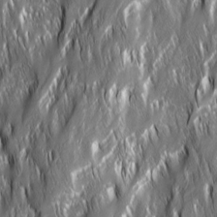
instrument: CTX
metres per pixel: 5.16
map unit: Ave
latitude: 15.1781
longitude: -135.0836
